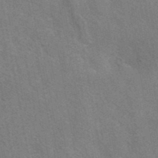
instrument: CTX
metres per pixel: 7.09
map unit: eAb
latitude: 41.7071
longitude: 106.5196
